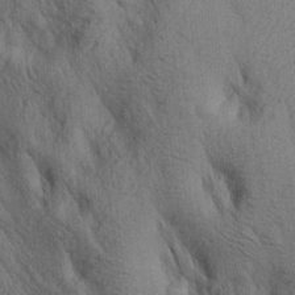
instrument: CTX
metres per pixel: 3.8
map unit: lAa
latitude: 21.3293
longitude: -138.4979
